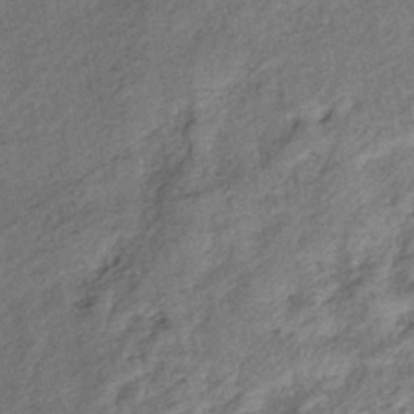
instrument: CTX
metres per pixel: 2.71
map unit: eHb
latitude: -39.1998
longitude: 77.7667
